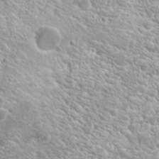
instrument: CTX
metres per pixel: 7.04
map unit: Hto
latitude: 21.4805
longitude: -31.4805
